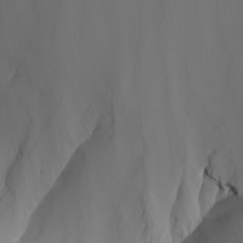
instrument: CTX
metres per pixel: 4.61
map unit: Nhu
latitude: -6.0850
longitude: -94.9703
